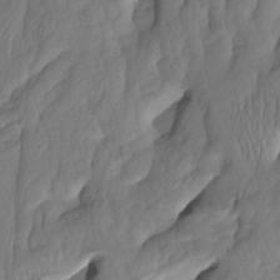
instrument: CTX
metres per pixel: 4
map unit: Htu
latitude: -3.7666
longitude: -73.8773
